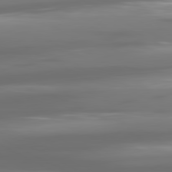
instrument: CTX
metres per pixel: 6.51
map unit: lApd
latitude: 80.9136
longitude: -138.5924
